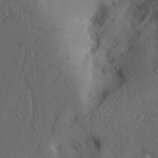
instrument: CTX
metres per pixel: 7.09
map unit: Aa
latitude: 28.4034
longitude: -131.0270
